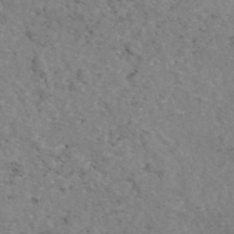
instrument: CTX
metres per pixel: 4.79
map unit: eAb
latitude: 46.3845
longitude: 115.6155
